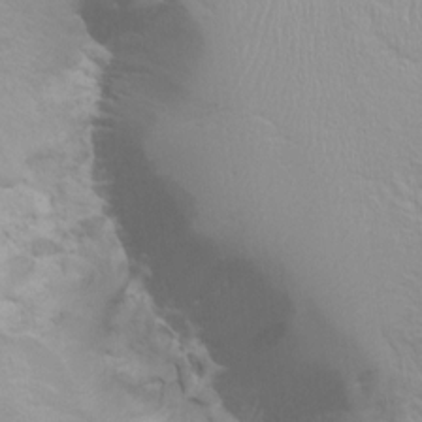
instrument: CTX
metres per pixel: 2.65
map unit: Hto
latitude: 7.9906
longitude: -31.1970
